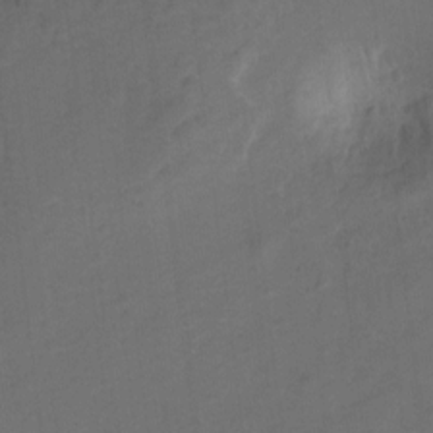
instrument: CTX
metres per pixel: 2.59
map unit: Hto
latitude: 5.0458
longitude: -32.5168
